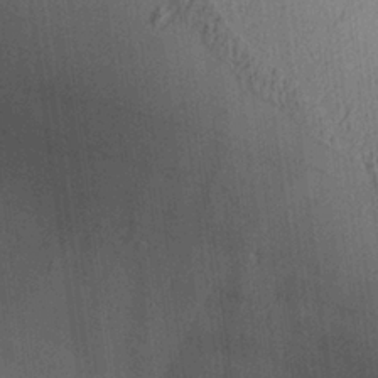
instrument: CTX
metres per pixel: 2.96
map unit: Aa
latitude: 25.6127
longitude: -134.8569
